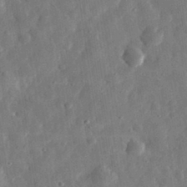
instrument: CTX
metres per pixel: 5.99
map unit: eHh
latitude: 32.0444
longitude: -74.9892
